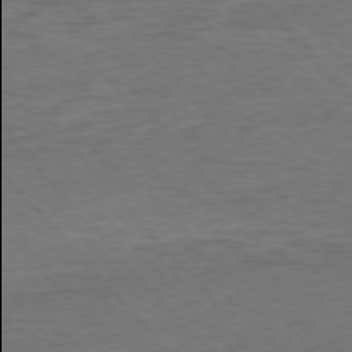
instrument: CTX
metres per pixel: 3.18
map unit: Ap
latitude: -76.0094
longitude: -89.9906
